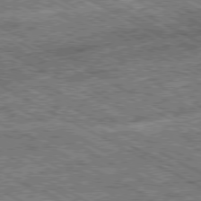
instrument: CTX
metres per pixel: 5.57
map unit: Ap
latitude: -80.3307
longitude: -78.3656
